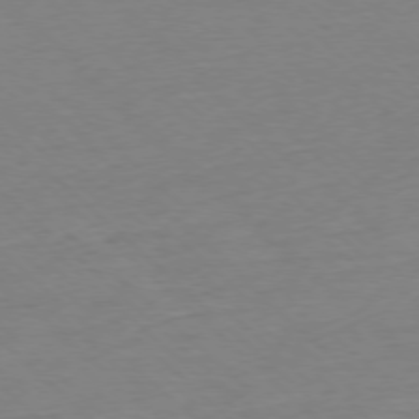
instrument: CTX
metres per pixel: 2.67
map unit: Ap
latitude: -77.1998
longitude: -97.1970
